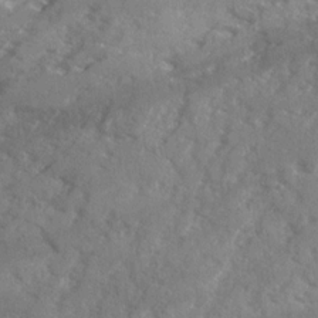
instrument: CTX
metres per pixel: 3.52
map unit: Ave
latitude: 18.9891
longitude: -130.1956
